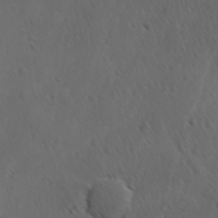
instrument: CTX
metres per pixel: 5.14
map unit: Ave
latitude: -8.8408
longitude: -121.4427
